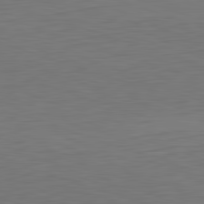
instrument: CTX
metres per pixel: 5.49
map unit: Hpe
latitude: -82.5385
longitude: 11.0298
